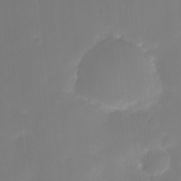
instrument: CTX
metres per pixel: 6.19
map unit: HNhu
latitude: -23.6533
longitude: 50.1606
